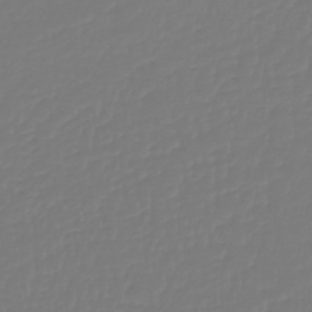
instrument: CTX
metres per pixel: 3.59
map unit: lHb
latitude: -42.5951
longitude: 60.4818
